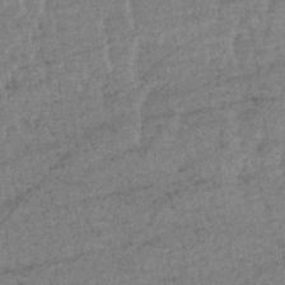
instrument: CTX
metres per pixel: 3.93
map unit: lHb
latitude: -34.2550
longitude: 70.7463
